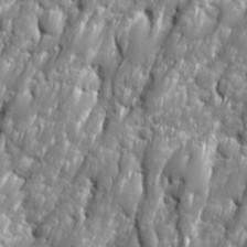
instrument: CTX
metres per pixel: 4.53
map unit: Ave
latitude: 16.3467
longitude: -134.7813
